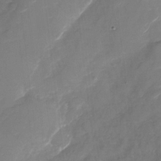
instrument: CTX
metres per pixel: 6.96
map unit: Nhu
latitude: -29.1998
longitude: -73.8773
